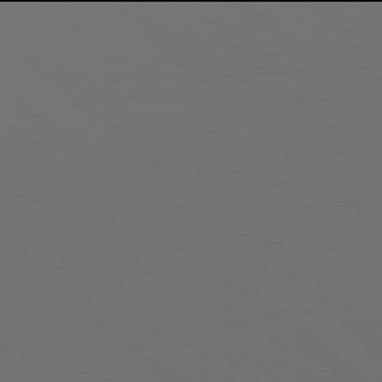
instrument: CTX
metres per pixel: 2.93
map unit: Hpe
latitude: 77.9906
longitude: -165.4993
